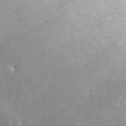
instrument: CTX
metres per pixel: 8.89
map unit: ANa
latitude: 45.3670
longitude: 28.4062
